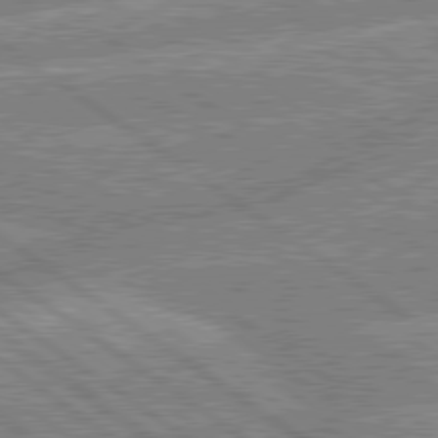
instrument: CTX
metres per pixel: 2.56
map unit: lApd
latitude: 79.6505
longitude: -156.7624
